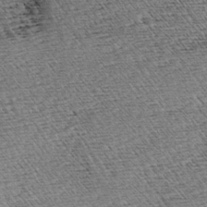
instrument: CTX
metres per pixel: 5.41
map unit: lAa
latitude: -3.3509
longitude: -122.6113
